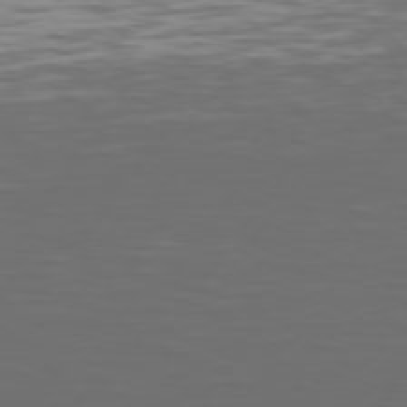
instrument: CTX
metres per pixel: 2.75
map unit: Hpe
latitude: 75.3671
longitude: -125.4426
